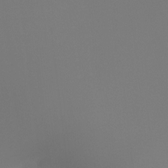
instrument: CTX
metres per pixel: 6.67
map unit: Ht
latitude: -4.5007
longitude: -60.9891
